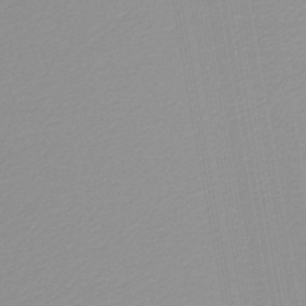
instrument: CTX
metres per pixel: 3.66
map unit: lHb
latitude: -45.5399
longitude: 66.1039
